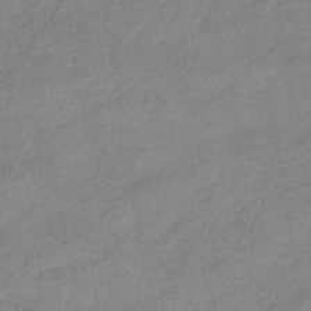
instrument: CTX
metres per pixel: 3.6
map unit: eHb
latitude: -40.8597
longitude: 83.7666
